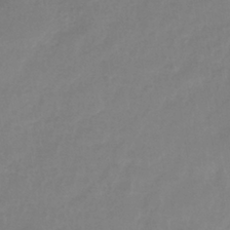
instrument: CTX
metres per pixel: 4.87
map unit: eHh
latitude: -39.6155
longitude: -26.3467
